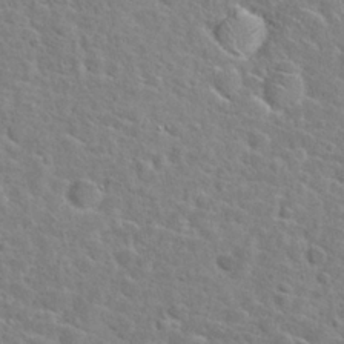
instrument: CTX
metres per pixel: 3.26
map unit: Hto
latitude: 24.8380
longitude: -47.8017
